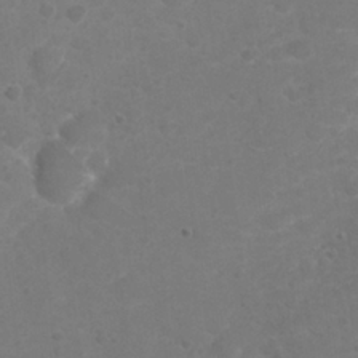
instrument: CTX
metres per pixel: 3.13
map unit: Nhu
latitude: 26.2145
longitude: -52.6113
